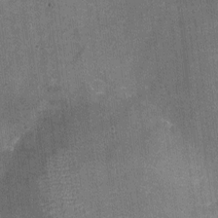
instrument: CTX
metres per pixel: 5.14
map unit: Nhu
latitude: -16.5196
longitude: -56.1010
